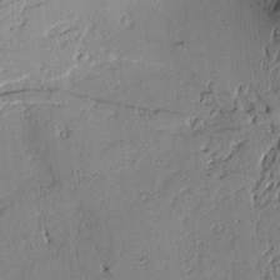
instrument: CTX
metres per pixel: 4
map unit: Aa
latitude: 10.5168
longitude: -129.2537
